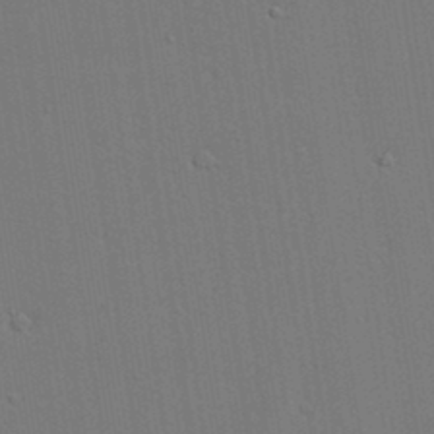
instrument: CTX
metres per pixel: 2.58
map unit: lAvf
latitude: 23.6316
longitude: -110.2145
